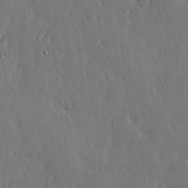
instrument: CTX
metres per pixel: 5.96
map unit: lHvf
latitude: 17.6694
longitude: -115.8394
